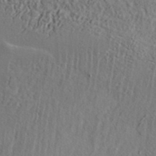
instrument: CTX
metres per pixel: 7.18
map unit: ANa
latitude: 41.9528
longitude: 53.2187
